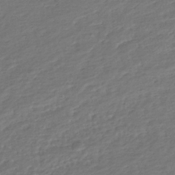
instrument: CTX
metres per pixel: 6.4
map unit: HNhu
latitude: -45.0675
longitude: 101.3887
